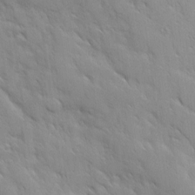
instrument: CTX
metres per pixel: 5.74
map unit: Ave
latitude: 9.9717
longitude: -103.4237
